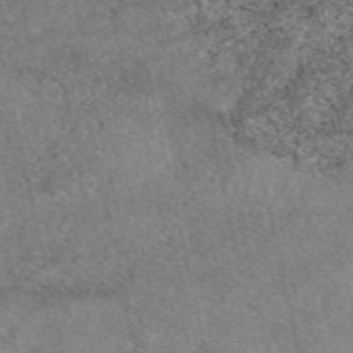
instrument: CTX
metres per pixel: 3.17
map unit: eAb
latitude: 48.9325
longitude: 121.7855
